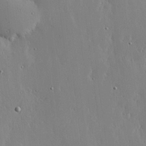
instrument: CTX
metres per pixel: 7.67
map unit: lHvf
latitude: 18.1011
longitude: -117.1781
